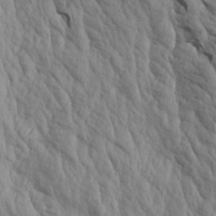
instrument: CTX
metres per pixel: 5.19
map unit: Aa
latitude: 19.4237
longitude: -147.0837
